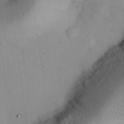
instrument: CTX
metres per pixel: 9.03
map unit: Nhu
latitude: 26.5357
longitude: -68.9325
